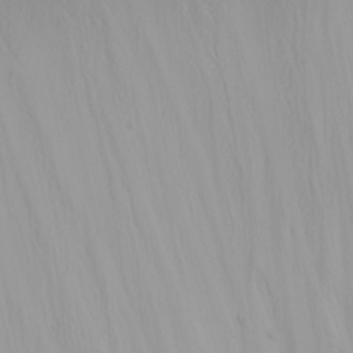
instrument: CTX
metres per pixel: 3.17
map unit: Nhu
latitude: -4.9730
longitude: -83.9150
